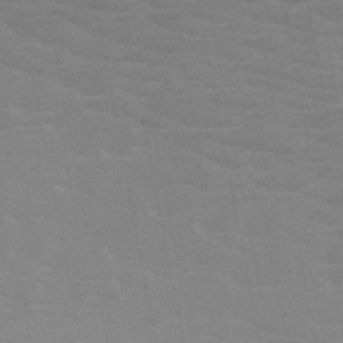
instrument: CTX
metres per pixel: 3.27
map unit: HNb
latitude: -46.8030
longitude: -47.3293
